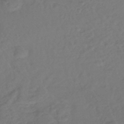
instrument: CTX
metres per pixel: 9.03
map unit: lHb
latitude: -42.4440
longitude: 74.3307
